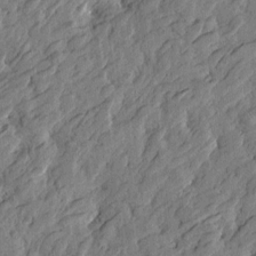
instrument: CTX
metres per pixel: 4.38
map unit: Htu
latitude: -3.2942
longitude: -179.2159
